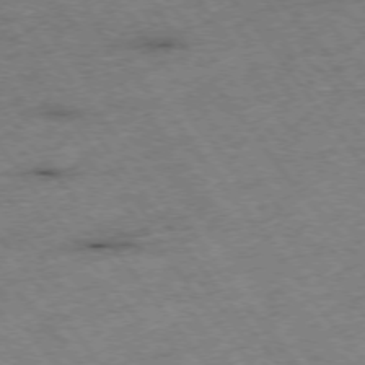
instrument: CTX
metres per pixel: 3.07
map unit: Hpe
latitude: -75.2754
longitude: -17.6127
